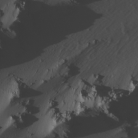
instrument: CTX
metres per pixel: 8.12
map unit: Hve
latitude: 13.3293
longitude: -91.2159
